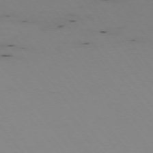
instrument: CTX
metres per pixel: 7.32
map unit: Hpe
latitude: -75.0298
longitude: 3.5210
